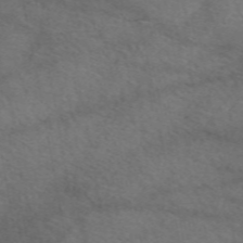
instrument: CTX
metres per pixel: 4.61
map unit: eAb
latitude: 51.1592
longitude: 110.9919
